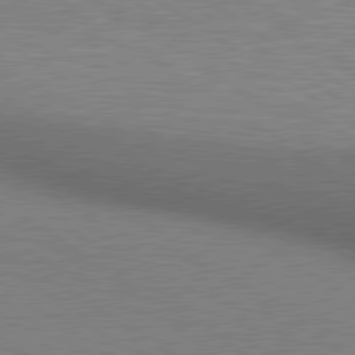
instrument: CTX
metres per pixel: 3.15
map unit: lApd
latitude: 80.2711
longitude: 127.2376
